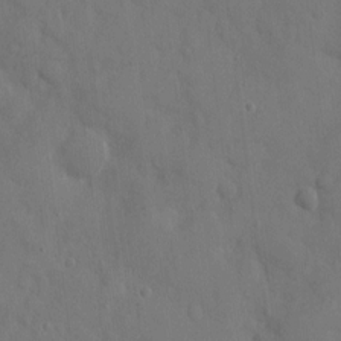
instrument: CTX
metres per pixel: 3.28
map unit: eHh
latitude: 7.9717
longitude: -68.6491
